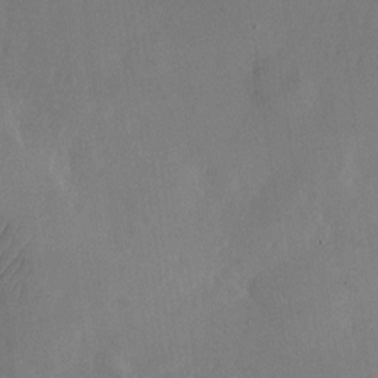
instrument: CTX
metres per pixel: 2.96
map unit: Nhu
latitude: -26.4251
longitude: -70.4979
